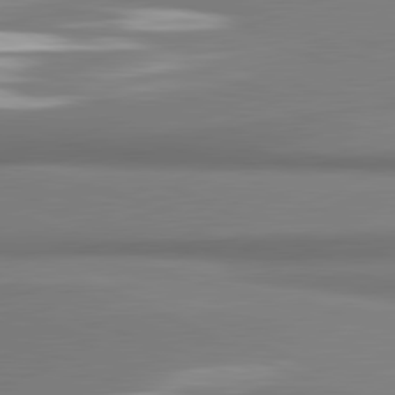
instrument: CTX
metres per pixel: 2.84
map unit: lApd
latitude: 81.4615
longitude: 176.7274
